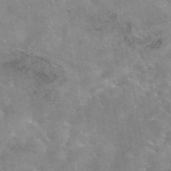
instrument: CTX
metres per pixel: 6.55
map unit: eAb
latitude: 45.2159
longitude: 124.3684
